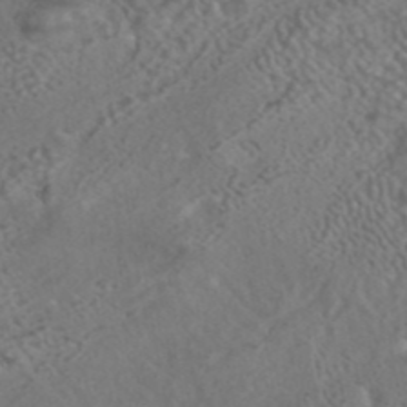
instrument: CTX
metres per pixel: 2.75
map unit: ANa
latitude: 42.5924
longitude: 23.6155
